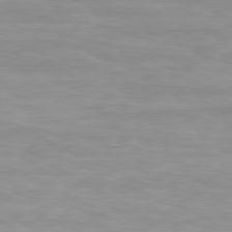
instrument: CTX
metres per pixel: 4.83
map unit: Ap
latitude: -80.3495
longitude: -59.8772
